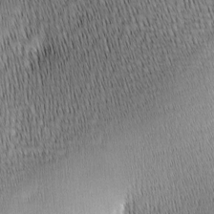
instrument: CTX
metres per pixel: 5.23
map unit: lAa
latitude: -8.4629
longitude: -124.7435
